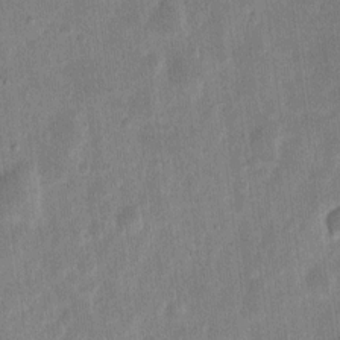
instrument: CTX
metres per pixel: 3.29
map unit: eHh
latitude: 7.8772
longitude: -71.2915
